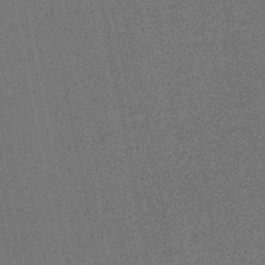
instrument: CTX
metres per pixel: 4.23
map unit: HNb
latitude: -48.2173
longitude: -44.0444
